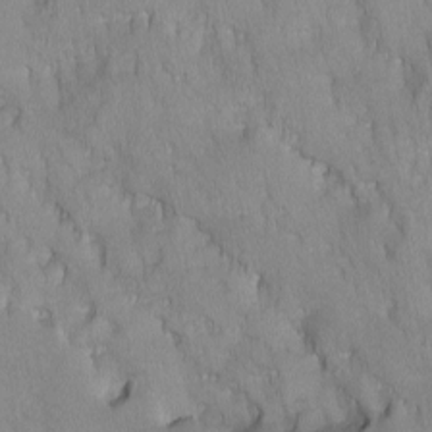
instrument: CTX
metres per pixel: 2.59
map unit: Ave
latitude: -10.8219
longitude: -118.0822
